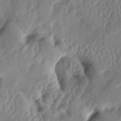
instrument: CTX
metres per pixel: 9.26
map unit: lAa
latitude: -5.5777
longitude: -126.5735
